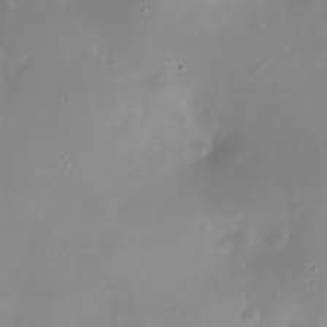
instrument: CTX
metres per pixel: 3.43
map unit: Nhe
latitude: -31.8989
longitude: -117.1781
